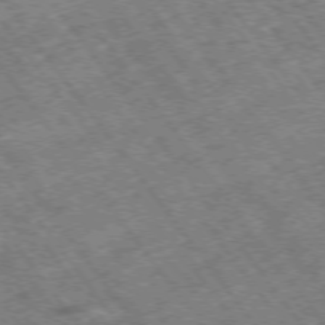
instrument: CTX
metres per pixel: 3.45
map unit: Hpe
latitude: -75.4833
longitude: -19.1592
